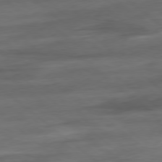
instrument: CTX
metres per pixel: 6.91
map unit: Hpe
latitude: -78.9541
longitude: -18.6490
